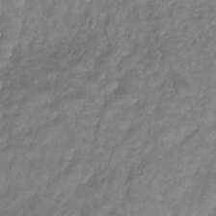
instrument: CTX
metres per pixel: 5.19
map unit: eHb
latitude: -29.8611
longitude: 71.3888
